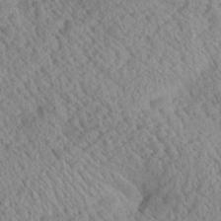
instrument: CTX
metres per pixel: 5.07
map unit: Aa
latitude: 24.8380
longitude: -134.3089
